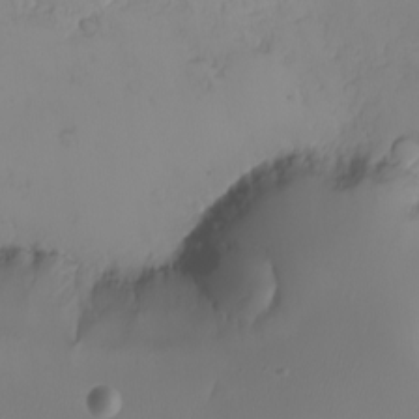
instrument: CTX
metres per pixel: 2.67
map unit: Nhu
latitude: -7.5588
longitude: -69.7638
